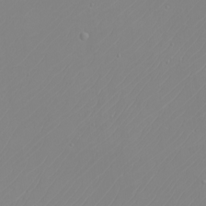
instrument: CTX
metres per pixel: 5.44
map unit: eHh
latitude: -6.0661
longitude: -88.2145
